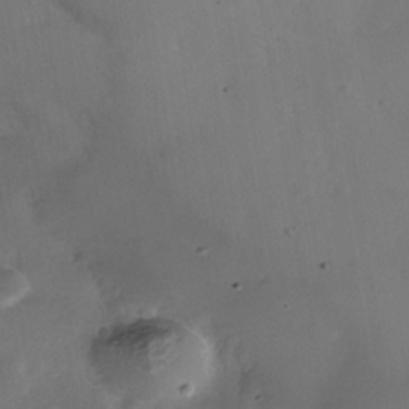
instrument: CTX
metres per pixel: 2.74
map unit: Nhe
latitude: -35.6533
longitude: -130.7814
